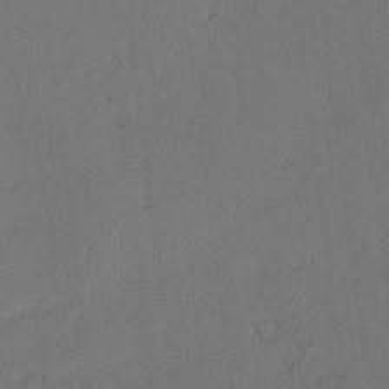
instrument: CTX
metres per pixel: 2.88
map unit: lAvf
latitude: -2.9541
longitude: -106.9892
